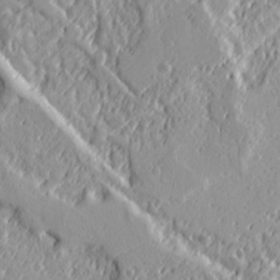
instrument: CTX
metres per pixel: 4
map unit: Ht
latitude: 7.8772
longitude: -77.9528
